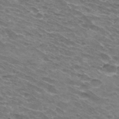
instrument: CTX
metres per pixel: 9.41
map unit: Hto
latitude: 32.6302
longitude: -42.3845
